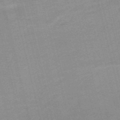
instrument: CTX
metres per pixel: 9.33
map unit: HNb
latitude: -52.5762
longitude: -47.1215
